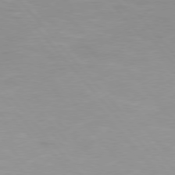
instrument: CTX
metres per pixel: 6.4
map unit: Hpe
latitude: 76.0444
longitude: -155.1970
